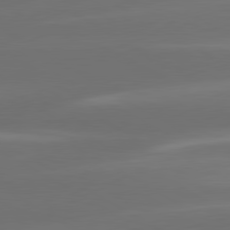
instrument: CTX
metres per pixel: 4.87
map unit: lApd
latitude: 80.5168
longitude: -138.7624
